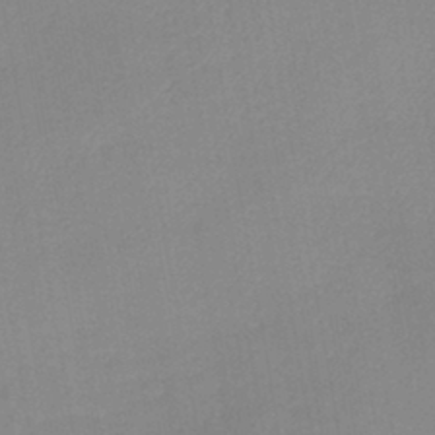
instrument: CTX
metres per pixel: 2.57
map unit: lHb
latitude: -41.7100
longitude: 73.8611
